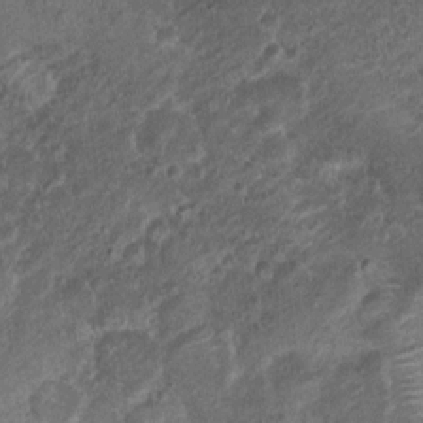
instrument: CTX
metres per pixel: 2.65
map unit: Nhu
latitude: 6.4412
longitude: -20.2333
